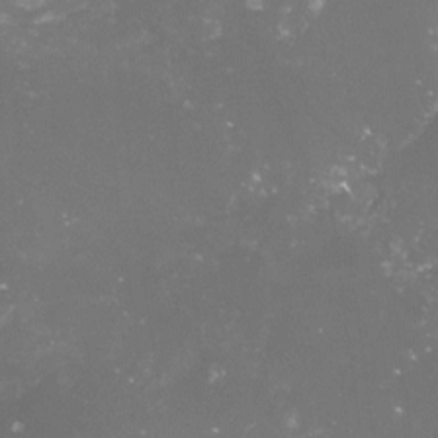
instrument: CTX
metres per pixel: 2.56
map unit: lHvf
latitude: -15.3888
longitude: -100.1956
